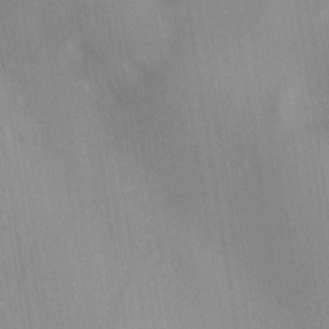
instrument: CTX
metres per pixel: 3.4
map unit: lAa
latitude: 17.6883
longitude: -138.6301
